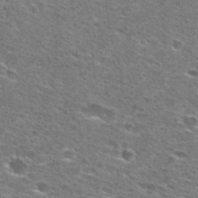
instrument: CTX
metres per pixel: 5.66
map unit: Hto
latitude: 27.7639
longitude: -47.7828
